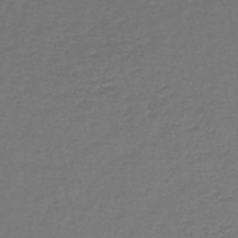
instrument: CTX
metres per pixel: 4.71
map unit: lHb
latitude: -43.7855
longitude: 57.3321
